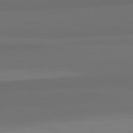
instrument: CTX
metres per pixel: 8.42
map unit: lApd
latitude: 82.7246
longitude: 166.0850
